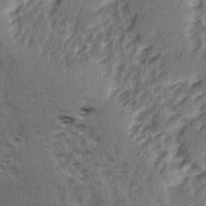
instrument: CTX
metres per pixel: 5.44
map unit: Ave
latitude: 15.2915
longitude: -104.3845
